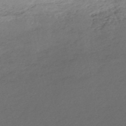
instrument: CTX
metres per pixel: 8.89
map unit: eHh
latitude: -52.9541
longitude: -24.8946
